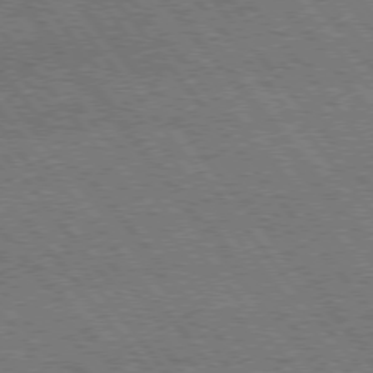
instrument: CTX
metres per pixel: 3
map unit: Hpe
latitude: 74.9136
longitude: -140.2522
